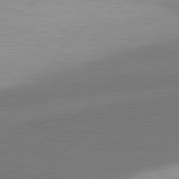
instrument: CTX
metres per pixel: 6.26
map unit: lApd
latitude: 81.6505
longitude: 164.2929
